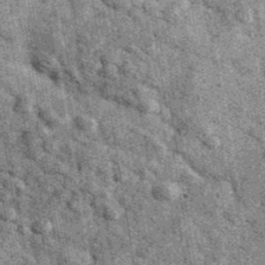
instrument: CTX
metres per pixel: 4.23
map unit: Ave
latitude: 40.0255
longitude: -107.3482
